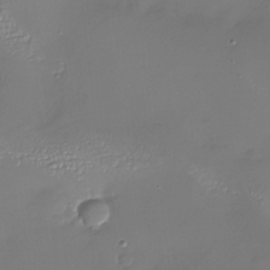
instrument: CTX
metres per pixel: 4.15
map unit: Nhu
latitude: -27.5399
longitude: -58.6680
